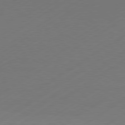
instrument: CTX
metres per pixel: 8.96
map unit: Hpe
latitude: -80.8597
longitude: 15.4266
